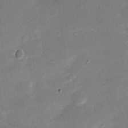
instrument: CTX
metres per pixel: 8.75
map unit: Nve
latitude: -22.0850
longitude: 104.8408
